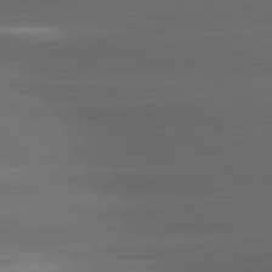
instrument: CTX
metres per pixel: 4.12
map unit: lApd
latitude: 81.1025
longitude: -143.5938
